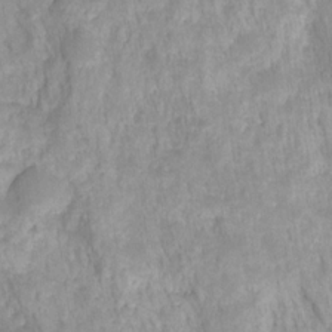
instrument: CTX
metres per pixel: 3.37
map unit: HNhu
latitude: -27.5210
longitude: 72.9730
